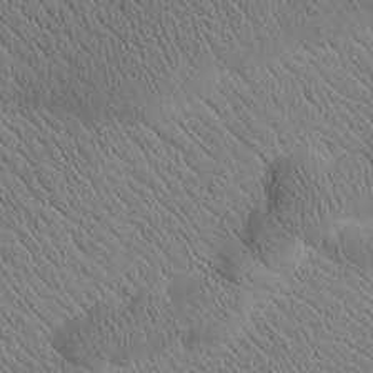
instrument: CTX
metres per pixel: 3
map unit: Htu
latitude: 0.5545
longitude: 175.2753
